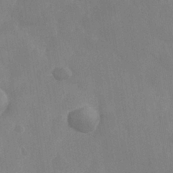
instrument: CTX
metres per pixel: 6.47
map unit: Nhe
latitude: -36.3117
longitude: -177.4426
